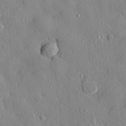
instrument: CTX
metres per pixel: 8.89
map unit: eHh
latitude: 28.2144
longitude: -77.4615
